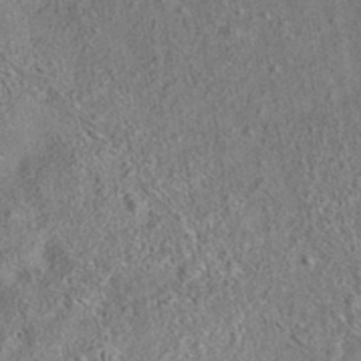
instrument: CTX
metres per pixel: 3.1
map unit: eAb
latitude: 35.8016
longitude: 113.7100
